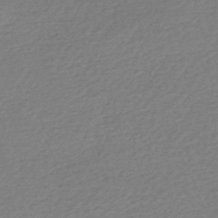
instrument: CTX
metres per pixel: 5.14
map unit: HNhu
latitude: -45.4832
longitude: 93.8044
